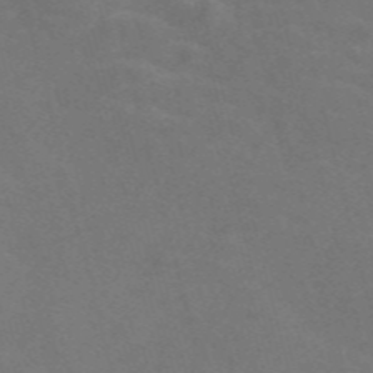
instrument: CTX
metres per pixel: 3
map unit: Nve
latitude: -58.0472
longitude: 56.7841
